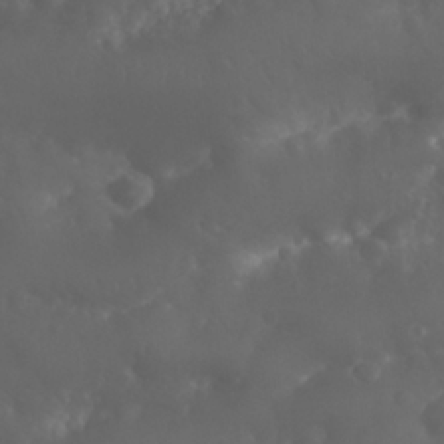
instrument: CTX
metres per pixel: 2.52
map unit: Nhu
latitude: 26.3278
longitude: -64.1011
